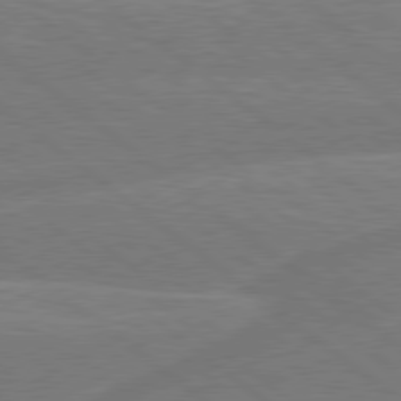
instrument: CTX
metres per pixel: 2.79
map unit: Hpe
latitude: 78.8947
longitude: -153.3482
